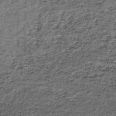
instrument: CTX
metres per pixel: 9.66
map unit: lHb
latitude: -38.6140
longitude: 66.4062
